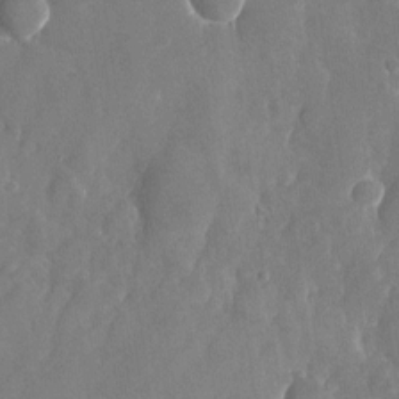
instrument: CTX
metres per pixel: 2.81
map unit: Nhu
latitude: -25.9745
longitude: -70.5357
